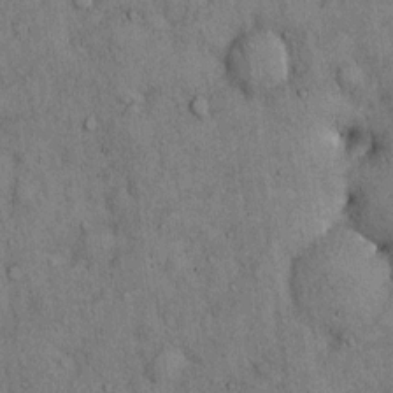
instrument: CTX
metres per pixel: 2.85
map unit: Hto
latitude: 12.5924
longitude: -59.8583
